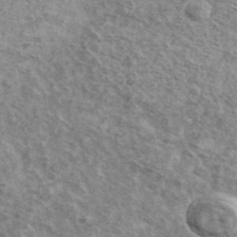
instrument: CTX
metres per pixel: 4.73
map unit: Ave
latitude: 41.4993
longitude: -108.8758
